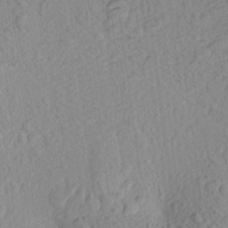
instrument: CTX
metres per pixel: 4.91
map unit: Aa
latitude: 22.8947
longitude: -143.3671
